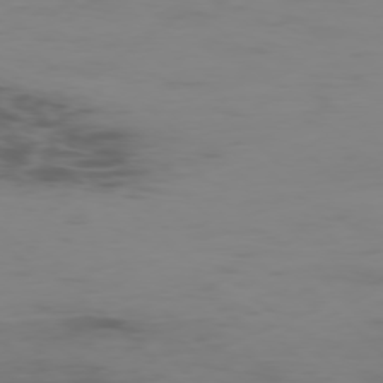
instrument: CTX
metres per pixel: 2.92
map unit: Ap
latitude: -77.6533
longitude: -63.1026
